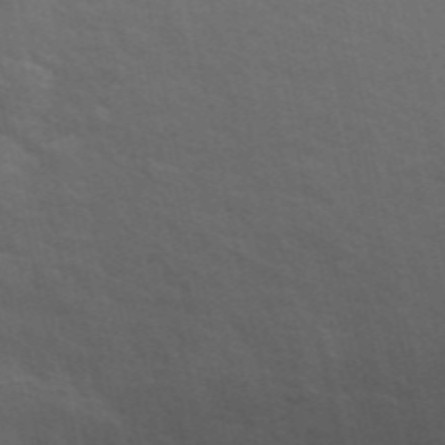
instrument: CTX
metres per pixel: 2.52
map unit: ANa
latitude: 48.6679
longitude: -75.1970
